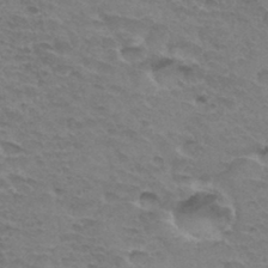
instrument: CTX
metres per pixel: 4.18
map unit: Hto
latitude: 33.9528
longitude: -45.5371
